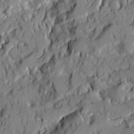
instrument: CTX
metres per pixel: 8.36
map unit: Ave
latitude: 19.7449
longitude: -129.1970
